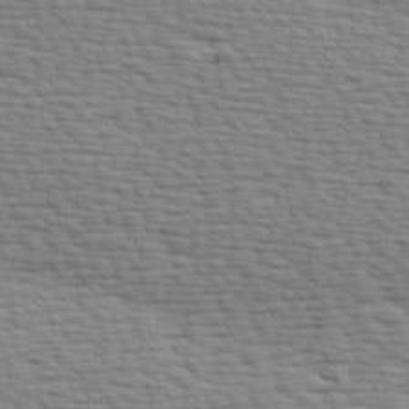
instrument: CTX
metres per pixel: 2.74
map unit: Hve
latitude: 24.1388
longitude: -97.6694
